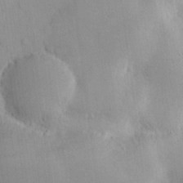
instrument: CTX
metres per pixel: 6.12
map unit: lHvf
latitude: 14.9514
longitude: 179.6344
